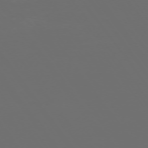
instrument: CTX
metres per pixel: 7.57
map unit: Ap
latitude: -74.2929
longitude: -75.9717
